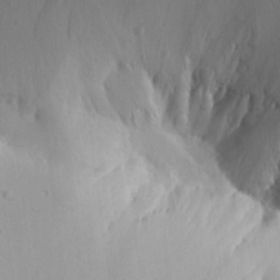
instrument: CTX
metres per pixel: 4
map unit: Aa
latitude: 12.8002
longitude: -142.0444
